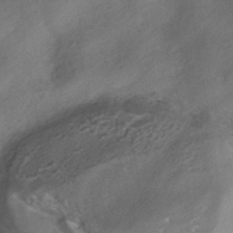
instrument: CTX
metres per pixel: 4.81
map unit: HNhu
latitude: -39.7667
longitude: 103.9367
